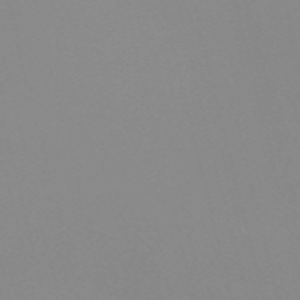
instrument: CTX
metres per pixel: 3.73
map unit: Nve
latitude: -57.5210
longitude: 59.8800
